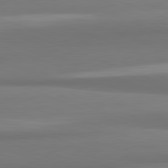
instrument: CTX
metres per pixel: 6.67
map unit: lApd
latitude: 82.1955
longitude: 170.4251
